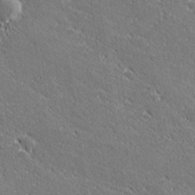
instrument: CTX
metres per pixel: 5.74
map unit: lHvf
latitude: 27.1970
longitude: 141.5588
